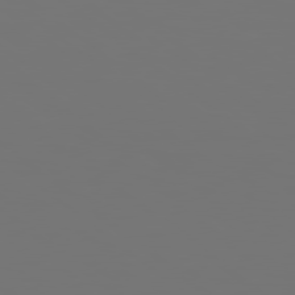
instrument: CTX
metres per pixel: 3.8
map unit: Hpe
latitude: 78.8191
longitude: 177.0109
